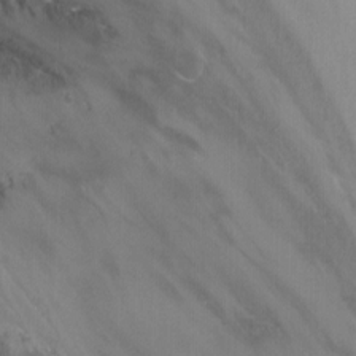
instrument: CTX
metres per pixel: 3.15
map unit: Nhu
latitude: -7.2187
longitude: -50.9324
